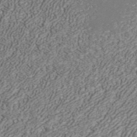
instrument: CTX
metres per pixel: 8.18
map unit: ANa
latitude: 42.3845
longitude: 28.8030
